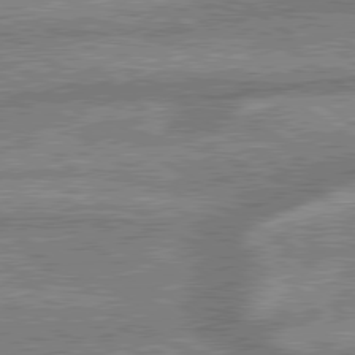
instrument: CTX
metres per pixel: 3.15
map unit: lApd
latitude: 79.6694
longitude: -168.8758
